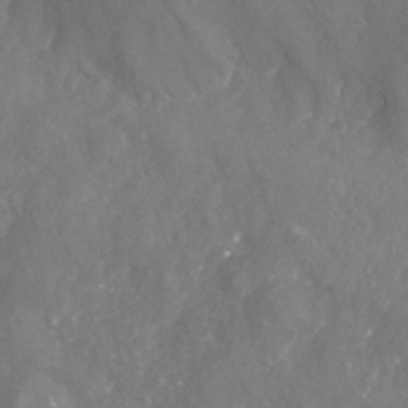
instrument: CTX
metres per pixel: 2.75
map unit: Nhu
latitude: -24.0094
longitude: -57.3481
